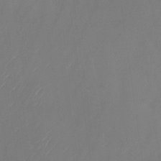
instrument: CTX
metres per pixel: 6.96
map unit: Nhu
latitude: -23.1242
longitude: -70.8191
